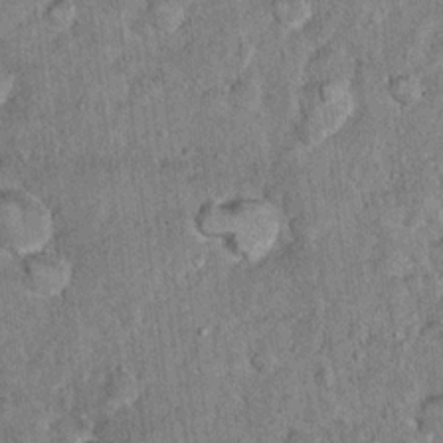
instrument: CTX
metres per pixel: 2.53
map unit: Hto
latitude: 14.6680
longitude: -34.4979
